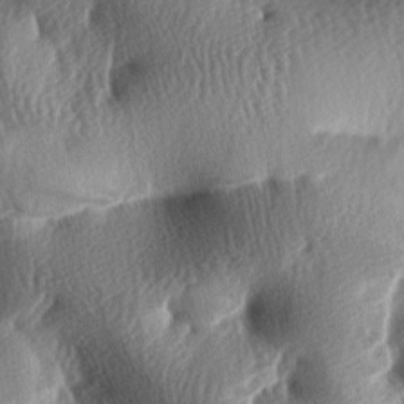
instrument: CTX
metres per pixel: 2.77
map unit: lAa
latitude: -7.5588
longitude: -126.7435
